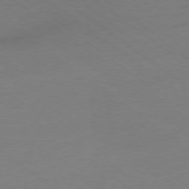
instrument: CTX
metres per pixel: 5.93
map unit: Ap
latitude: -78.4440
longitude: -95.0837
